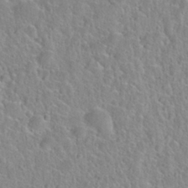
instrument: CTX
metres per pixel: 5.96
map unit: Nhu
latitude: 28.3845
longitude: -52.4601
